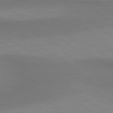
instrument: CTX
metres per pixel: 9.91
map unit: lApd
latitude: 80.6301
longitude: 161.7856
